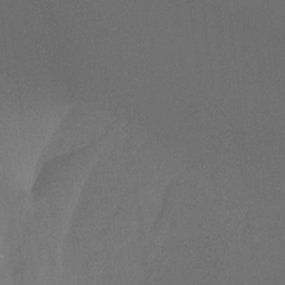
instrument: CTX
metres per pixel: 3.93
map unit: Hto
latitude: -7.9367
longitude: -48.5357
